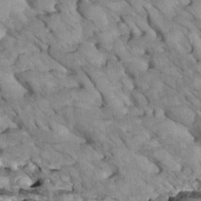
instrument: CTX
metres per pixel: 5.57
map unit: Htu
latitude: 1.4804
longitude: 145.2565
